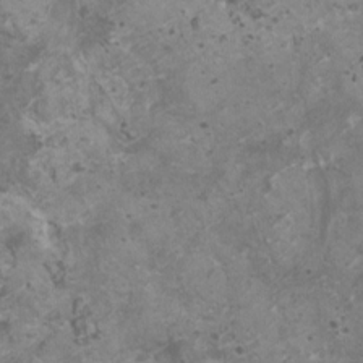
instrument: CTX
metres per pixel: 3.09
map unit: HNhu
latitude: 0.2333
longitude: 2.6518
